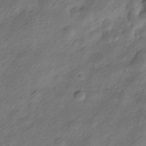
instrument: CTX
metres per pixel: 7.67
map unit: Nve
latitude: -23.8045
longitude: 107.3510
